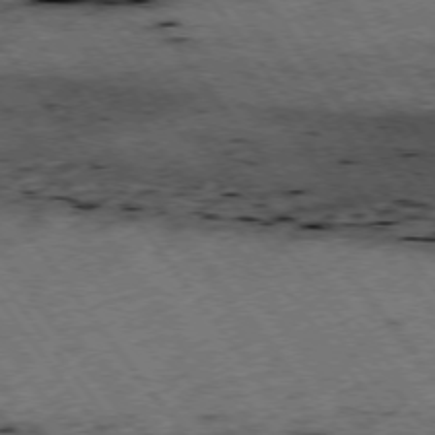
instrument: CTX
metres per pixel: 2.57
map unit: Hpe
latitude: -75.4833
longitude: -22.5357
